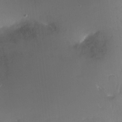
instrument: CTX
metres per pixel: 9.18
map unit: Ht
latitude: -14.7086
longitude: -41.0080
